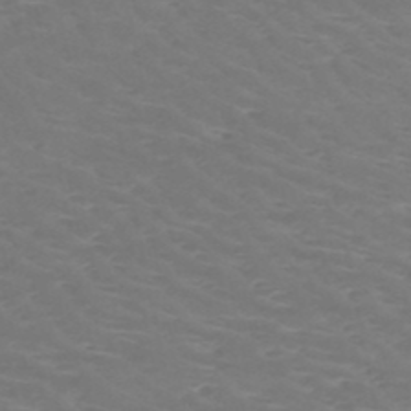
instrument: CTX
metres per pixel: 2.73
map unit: HNb
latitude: -48.8786
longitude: -46.7813
